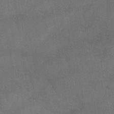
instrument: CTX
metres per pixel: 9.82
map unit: HNb
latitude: -45.0675
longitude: -37.3104
